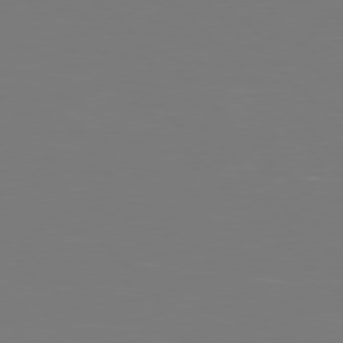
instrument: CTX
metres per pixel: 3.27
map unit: Hpe
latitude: 76.9324
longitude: -171.3293
